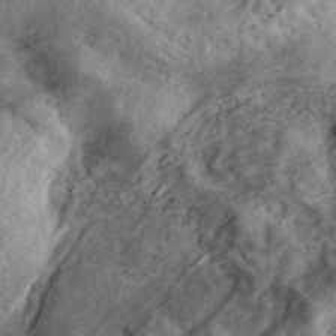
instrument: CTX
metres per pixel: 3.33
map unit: eHh
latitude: 37.0081
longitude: -79.9150
